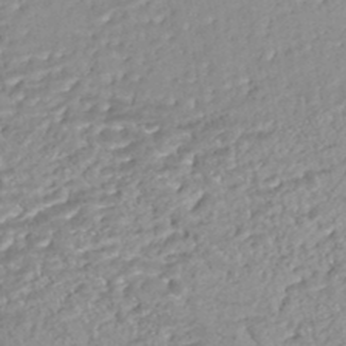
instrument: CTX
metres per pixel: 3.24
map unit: Nhe
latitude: -47.9556
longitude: -173.1403
